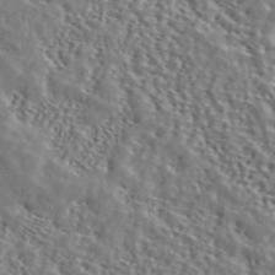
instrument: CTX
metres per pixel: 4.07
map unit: ANa
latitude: 45.9717
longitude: 49.7856
